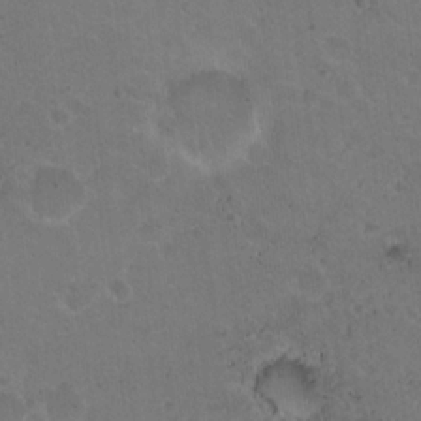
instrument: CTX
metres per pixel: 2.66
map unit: Nhu
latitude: 18.1200
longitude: -29.8961
